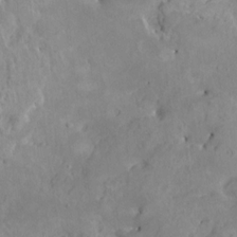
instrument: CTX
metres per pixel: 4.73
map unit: HNhu
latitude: 7.0836
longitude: -1.1592
